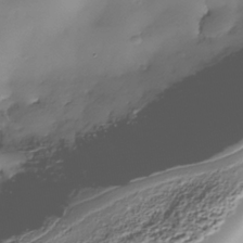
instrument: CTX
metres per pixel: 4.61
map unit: Nhe
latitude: -36.3495
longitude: -117.2348
